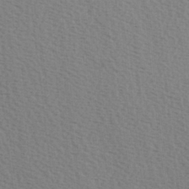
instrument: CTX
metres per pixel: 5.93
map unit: Hve
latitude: 2.3278
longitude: -124.9135
